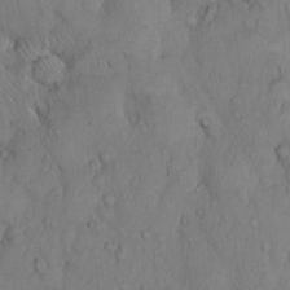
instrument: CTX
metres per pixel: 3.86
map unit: Hto
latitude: 9.8961
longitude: -57.6315
